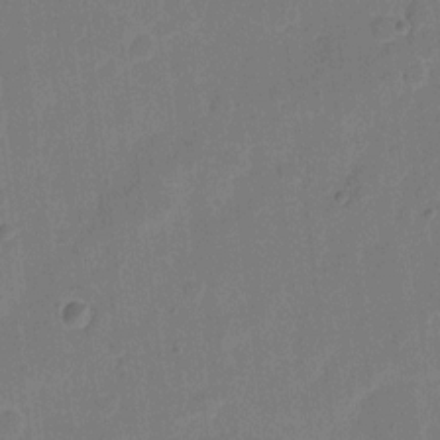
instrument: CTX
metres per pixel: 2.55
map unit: eHh
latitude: 10.4034
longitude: -66.7813
